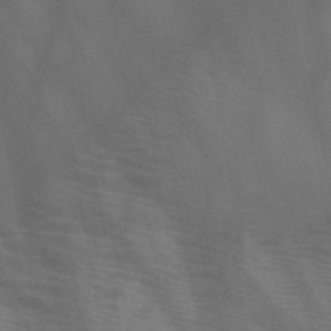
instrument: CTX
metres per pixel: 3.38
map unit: HNb
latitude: -46.6896
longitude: -47.9150
